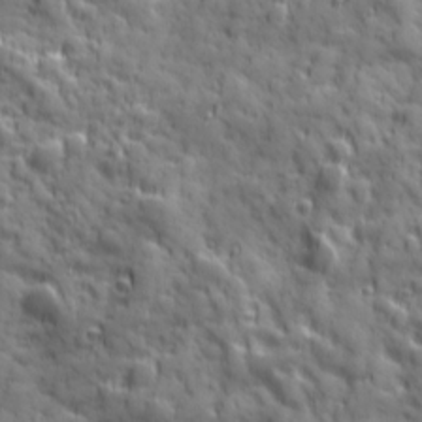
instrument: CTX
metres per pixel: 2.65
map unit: Ave
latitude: 19.4048
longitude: -132.4790
